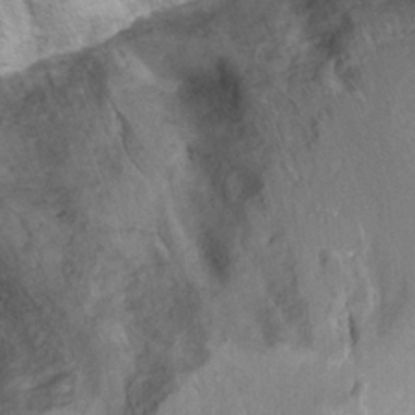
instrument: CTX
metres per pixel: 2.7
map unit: Hto
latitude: 7.1592
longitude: -34.3089
